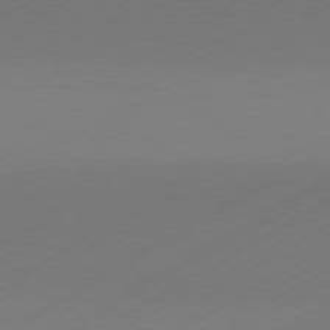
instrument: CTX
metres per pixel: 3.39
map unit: Hpe
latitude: -80.8219
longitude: 14.3873
